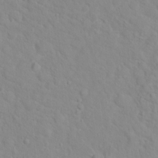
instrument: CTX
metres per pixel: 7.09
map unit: Hto
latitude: 16.8569
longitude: -36.2523
